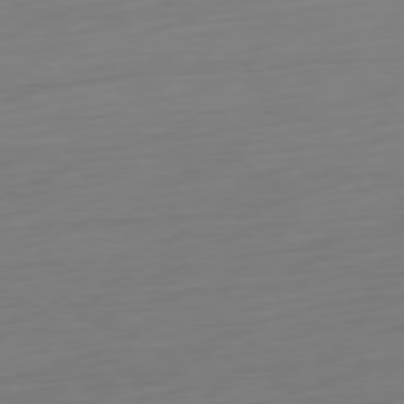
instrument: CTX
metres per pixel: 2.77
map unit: Ap
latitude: -78.0850
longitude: -77.6127
